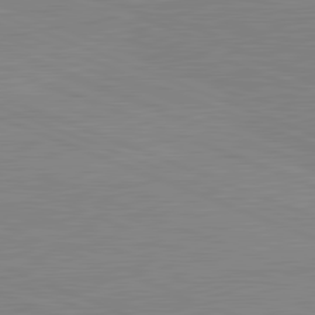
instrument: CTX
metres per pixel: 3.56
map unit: lApd
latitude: 81.8394
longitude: -157.6693
